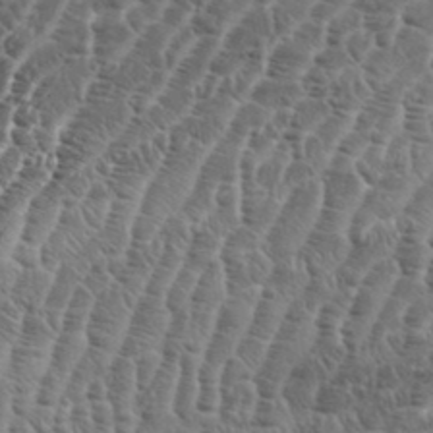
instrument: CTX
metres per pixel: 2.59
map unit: eHh
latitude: 36.6869
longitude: -136.6491
